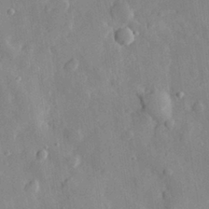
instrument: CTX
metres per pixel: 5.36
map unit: eHh
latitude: 29.2159
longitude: -78.2901
